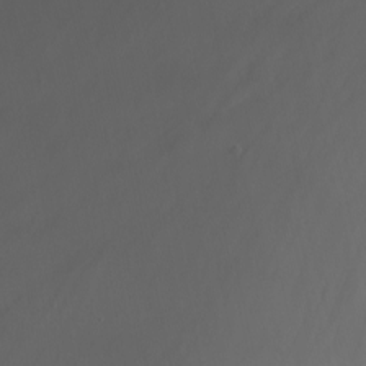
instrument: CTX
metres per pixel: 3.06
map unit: Nhu
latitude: -11.8611
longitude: -75.2726
